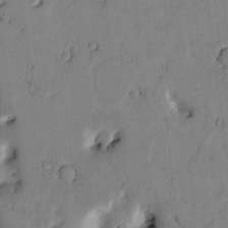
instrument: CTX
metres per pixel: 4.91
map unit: Htu
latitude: -0.5385
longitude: 170.1039
